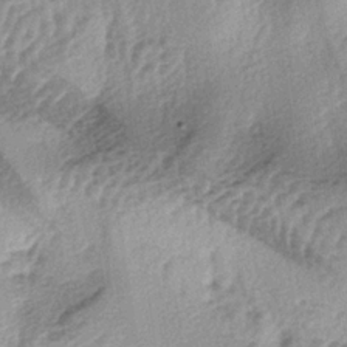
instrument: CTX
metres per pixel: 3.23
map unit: lAa
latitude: -4.4629
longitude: -124.8758
